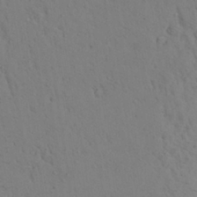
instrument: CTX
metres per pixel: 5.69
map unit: Aa
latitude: 26.7435
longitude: -148.3089
